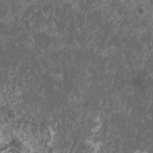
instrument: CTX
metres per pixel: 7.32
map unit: HNhu
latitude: 0.2522
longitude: 5.5399
